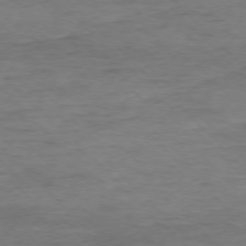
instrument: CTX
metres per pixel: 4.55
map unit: Ap
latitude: -77.4832
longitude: -89.1215
